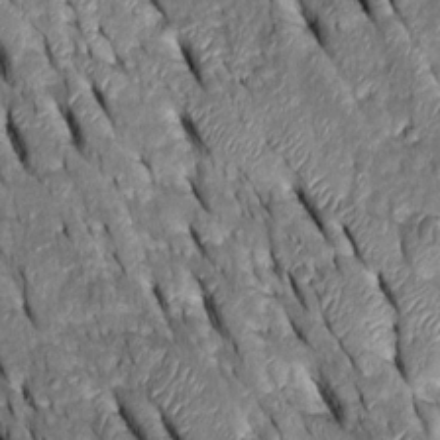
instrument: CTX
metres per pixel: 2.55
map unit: Htu
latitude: -0.3685
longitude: 148.8786
